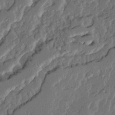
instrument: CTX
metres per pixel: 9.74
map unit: Ave
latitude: 14.9703
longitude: -136.9136
